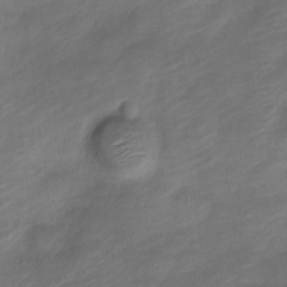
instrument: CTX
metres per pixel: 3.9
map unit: Nve
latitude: -18.1228
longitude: 107.9178
